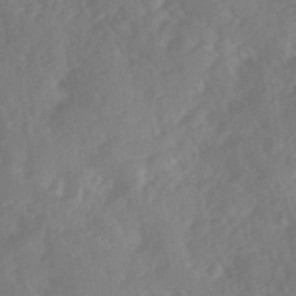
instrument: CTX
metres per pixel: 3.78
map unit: Ave
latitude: 11.4427
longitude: -102.6301
